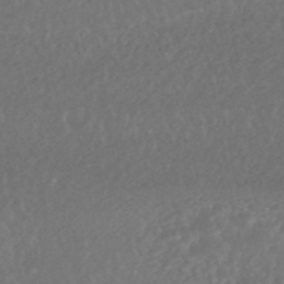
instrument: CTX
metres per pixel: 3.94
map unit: HNhu
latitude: -46.3873
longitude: 97.8611
